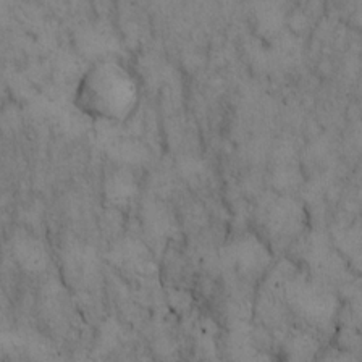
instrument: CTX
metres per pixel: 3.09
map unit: eHh
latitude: 15.2915
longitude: -63.8773
